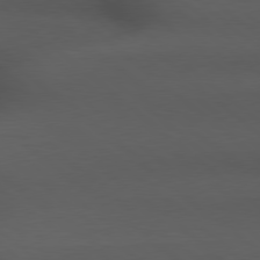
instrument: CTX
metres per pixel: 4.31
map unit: Hpe
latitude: 78.7435
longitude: -161.7449
